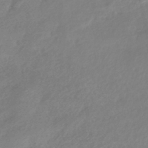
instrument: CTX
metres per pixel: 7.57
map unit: HNhu
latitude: -41.0675
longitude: 93.1998
